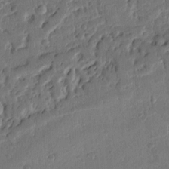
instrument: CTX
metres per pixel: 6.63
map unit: Ht
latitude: 10.5546
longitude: -77.9717
